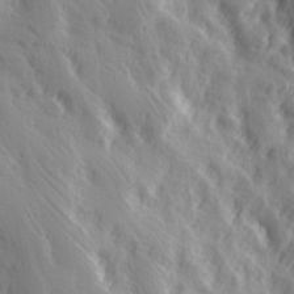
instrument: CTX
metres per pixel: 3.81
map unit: Hve
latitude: 32.8758
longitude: 149.7667
